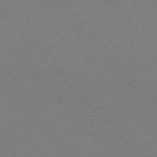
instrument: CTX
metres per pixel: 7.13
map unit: Hpe
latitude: -76.9353
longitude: -13.2726
